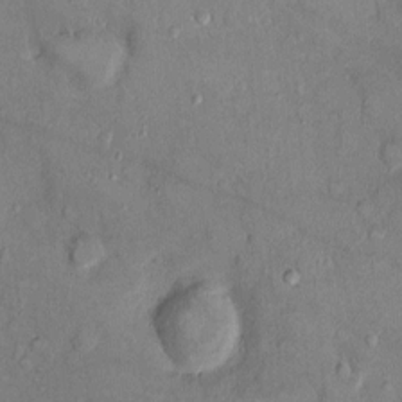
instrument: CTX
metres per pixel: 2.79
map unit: Ht
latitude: -4.1605
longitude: -14.8569
